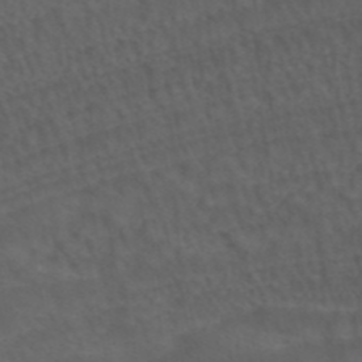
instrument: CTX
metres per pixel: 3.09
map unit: ANa
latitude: 43.5749
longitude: 24.2550
